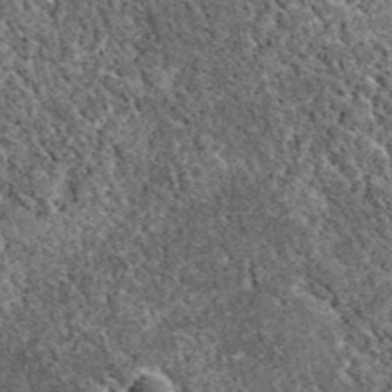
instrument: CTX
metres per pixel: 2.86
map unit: eAb
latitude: 38.1389
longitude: 110.3306
